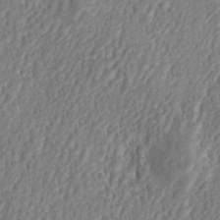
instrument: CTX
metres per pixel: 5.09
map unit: eHh
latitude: 33.5749
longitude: -132.6302
